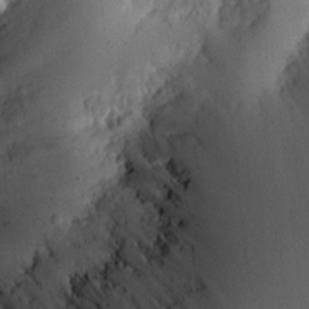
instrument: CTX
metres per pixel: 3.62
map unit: Aa
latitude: 13.8961
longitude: -141.0647
